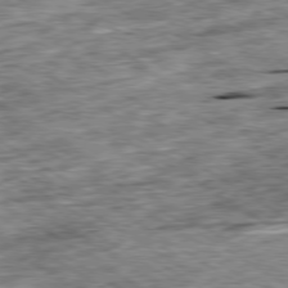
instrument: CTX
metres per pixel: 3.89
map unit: Ap
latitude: -79.7855
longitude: -74.5735
